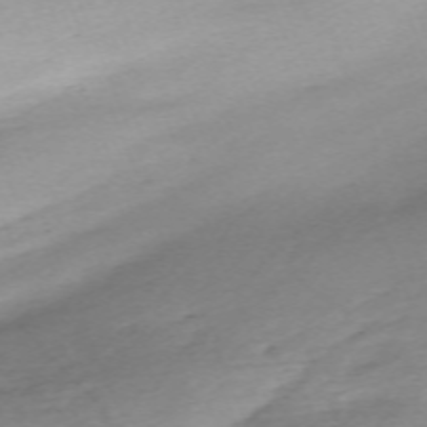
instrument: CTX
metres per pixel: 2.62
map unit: Nhu
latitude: -67.5777
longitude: 39.6722
